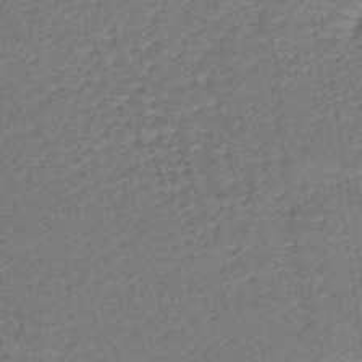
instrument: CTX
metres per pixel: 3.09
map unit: lHb
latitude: -39.8800
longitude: 60.0094
